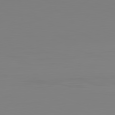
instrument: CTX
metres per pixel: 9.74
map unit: Hpe
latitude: -82.4251
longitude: 8.2928
